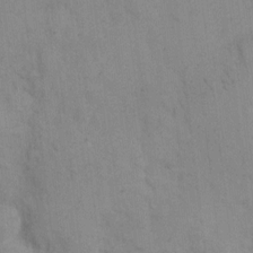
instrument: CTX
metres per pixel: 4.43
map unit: eHh
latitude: 8.4979
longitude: -62.8191
